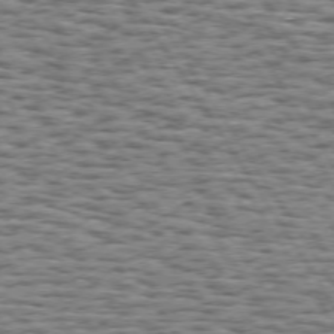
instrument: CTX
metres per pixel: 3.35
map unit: Hpe
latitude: 73.2348
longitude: -131.9340
